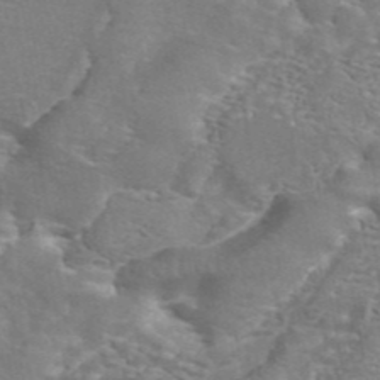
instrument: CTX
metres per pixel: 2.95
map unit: ANa
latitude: 44.8380
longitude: 27.1053
